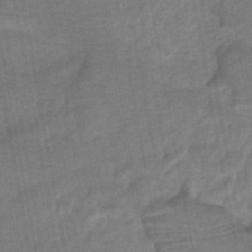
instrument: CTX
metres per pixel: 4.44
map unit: eHb
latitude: -39.7289
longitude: 82.7652
